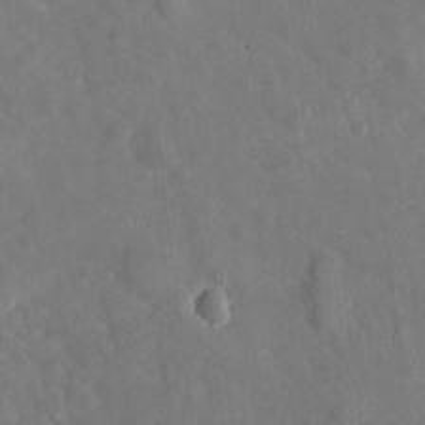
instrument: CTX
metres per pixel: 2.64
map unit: eHh
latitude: 5.0647
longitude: -70.0255
